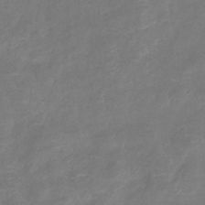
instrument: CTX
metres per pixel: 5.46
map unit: eHb
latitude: -38.3118
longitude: 75.6533
